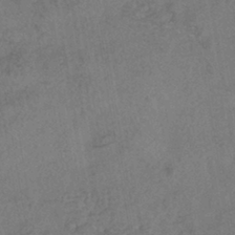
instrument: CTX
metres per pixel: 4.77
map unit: HNhu
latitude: -42.7463
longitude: 102.9542
